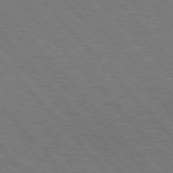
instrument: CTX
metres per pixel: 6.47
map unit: lApd
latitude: 75.9339
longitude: -84.8002
